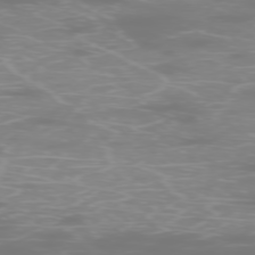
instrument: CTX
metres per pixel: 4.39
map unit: Ap
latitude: -76.8975
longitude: -62.6491
